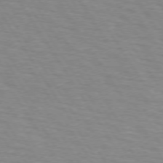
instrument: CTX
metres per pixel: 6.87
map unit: lApd
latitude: 73.5749
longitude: -72.5924
